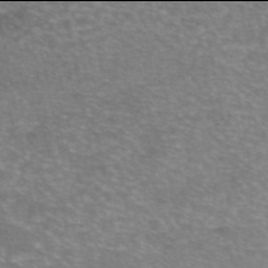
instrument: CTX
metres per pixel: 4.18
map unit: eAb
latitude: 45.9906
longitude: 102.1039
